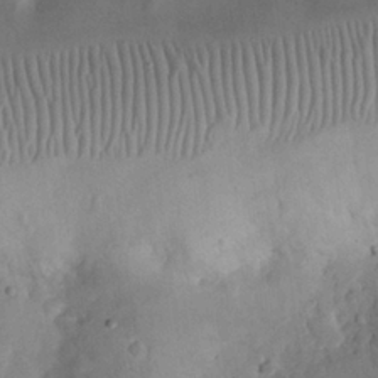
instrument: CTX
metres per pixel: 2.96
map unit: eHh
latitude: 25.8394
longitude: -68.1200
